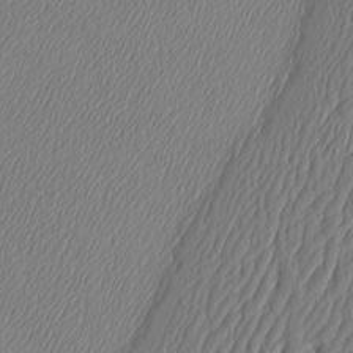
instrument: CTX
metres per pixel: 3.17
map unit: Htu
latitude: -4.2928
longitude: -72.0255
